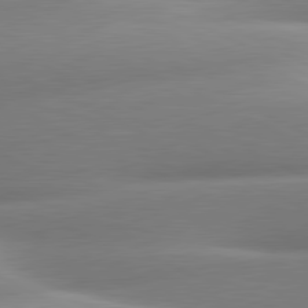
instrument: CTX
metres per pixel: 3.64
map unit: lApd
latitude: 80.7246
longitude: -159.7450
